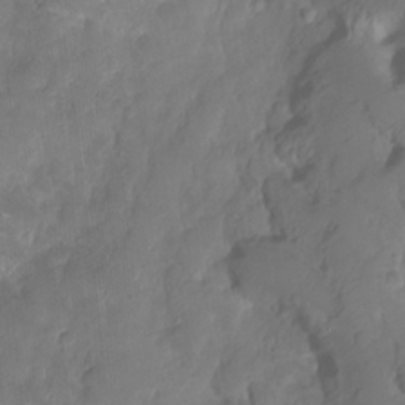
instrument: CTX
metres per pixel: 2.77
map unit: HNhu
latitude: -23.8989
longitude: 50.2361
